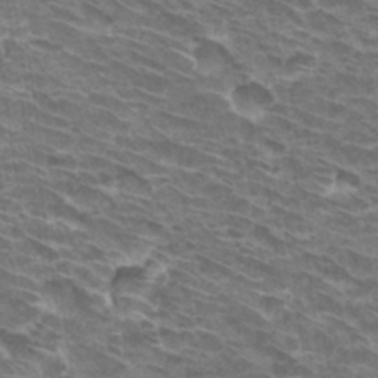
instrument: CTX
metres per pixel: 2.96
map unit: Hto
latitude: 32.7057
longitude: -41.8016
